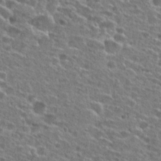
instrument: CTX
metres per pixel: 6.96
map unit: Hto
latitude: 26.3656
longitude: -47.7072
